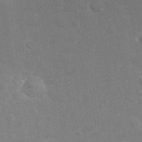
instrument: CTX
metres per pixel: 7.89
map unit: Nhu
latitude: 26.8758
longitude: -64.2522
